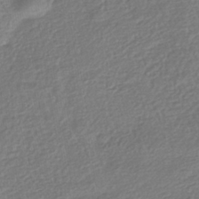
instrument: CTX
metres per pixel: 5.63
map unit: HNhu
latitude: -42.1983
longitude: 99.0675
